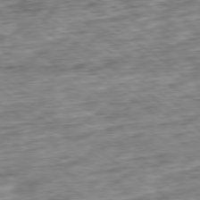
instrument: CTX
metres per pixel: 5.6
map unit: Ap
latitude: -79.3131
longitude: -76.2144
